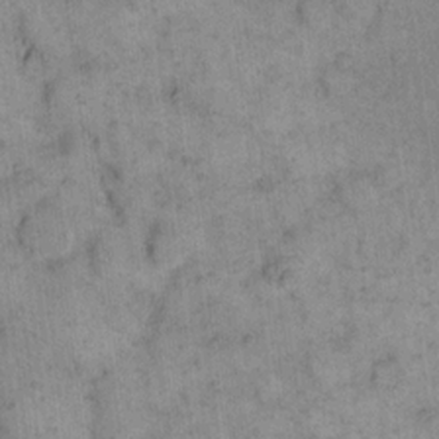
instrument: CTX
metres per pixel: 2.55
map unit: eHh
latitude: 14.8569
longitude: -66.5734
